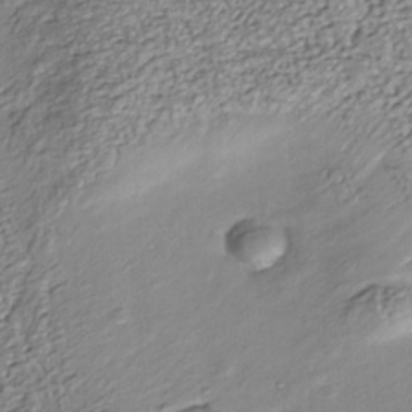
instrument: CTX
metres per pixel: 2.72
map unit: Nhu
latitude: -38.6141
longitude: -81.4426
